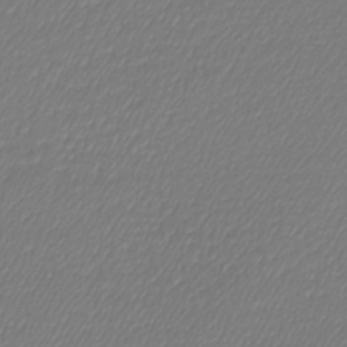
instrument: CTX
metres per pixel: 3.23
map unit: lHb
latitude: -42.4628
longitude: 72.3117
